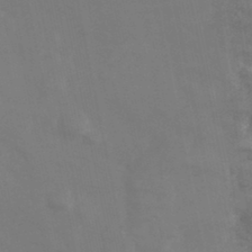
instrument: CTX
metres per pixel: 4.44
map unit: Hve
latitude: 33.5371
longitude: 150.8408
